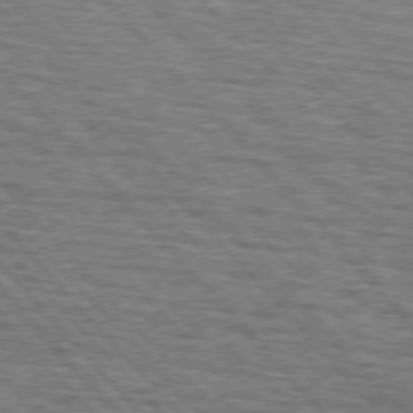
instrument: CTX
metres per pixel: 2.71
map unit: lApd
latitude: 75.7261
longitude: -83.2725
